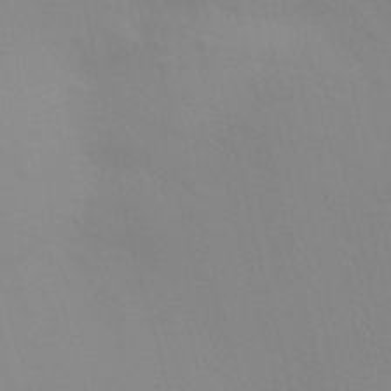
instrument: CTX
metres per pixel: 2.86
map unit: Aa
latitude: 32.1011
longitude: -145.9339
